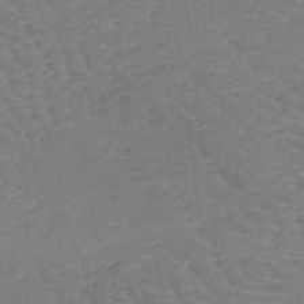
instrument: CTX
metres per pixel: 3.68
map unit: lHb
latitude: -41.1998
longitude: 66.3684
